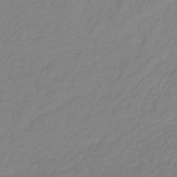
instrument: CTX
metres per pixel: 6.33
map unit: lHb
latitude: -36.7085
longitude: 70.6896
